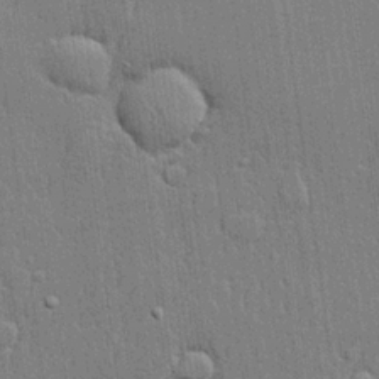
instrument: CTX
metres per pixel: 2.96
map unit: lHvf
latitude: 21.2726
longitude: 143.0675
